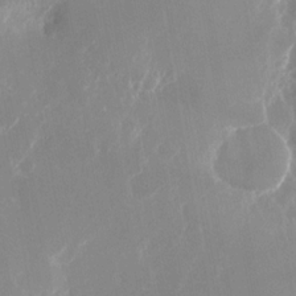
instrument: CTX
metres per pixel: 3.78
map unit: Nhu
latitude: -23.5210
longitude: -73.1215
